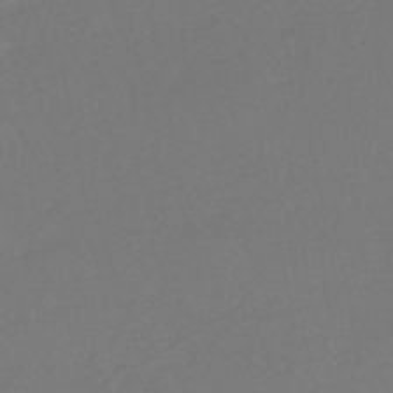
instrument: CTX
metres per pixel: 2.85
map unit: eHh
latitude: -44.5196
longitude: -29.0458
